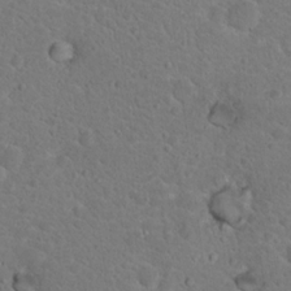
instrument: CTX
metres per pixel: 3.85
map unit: Nhu
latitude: 18.2711
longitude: -31.7450
